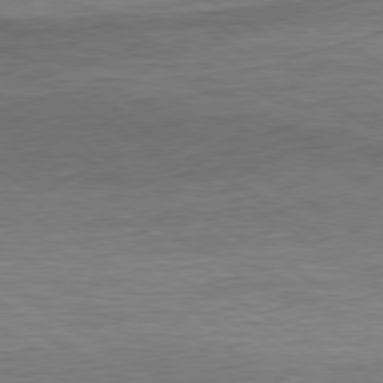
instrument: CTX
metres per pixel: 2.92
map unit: Ap
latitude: -80.5007
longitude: -79.0837
